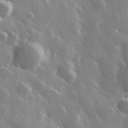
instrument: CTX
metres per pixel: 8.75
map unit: Hve
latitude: 28.4790
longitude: 147.0675
